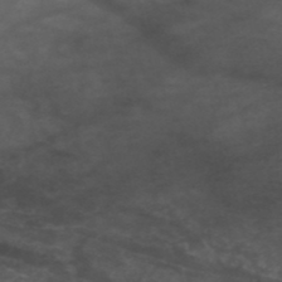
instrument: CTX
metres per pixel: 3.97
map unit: HNhu
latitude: -48.2362
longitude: 28.6141
